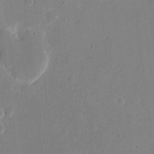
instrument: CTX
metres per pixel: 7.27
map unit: eHh
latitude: 10.7057
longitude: -68.9892
